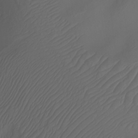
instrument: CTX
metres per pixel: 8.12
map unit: Nhu
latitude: -7.5399
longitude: -80.7624
